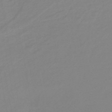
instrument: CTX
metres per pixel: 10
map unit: eHb
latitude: -45.1431
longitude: 88.0850
